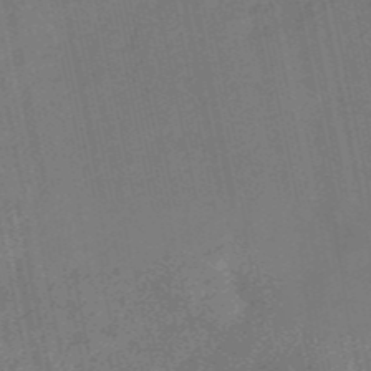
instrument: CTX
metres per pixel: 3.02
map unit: HNb
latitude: -52.7085
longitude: -49.0081
